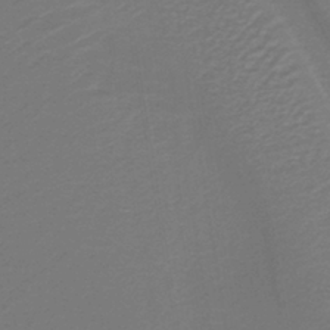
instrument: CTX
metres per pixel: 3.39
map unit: lHb
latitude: -39.1809
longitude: 55.2754
